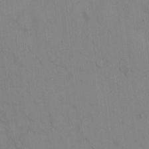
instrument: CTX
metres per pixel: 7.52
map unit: Hto
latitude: 13.5182
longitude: -61.2537
